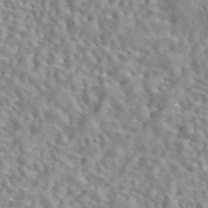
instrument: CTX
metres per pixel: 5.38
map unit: eAb
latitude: 44.1955
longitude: 112.5007
